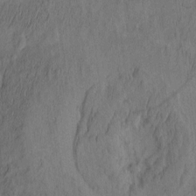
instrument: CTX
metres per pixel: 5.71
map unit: eHh
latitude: -2.6707
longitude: 17.2187
